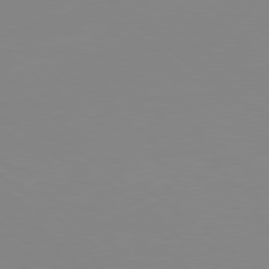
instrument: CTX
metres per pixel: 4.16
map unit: Hpe
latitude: 78.6113
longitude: -141.6882
